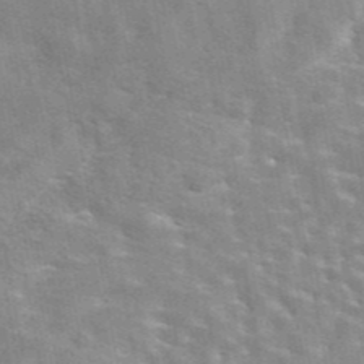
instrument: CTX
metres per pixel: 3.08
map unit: eAb
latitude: 44.7057
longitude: 109.9556
